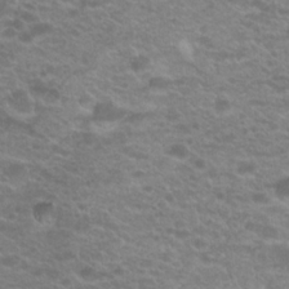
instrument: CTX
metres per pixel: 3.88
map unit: Hto
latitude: 21.1026
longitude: -37.2159
